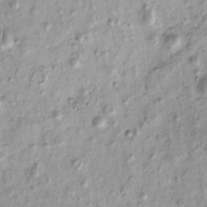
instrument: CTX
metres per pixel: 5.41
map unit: eHh
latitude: -0.2173
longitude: 15.7100
